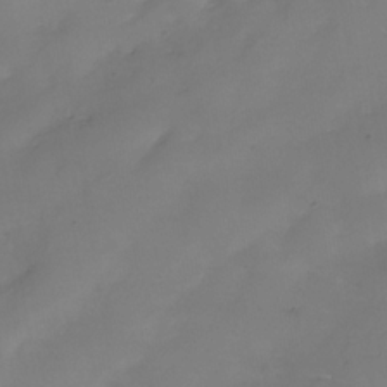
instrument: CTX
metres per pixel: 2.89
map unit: Nhe
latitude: -35.8422
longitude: -86.7435
